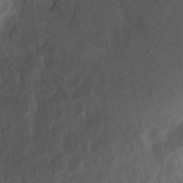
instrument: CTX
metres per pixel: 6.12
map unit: eHh
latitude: 9.9528
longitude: -65.9906
